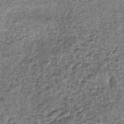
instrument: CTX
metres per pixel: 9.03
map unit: lHb
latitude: -38.5385
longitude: 64.1417
